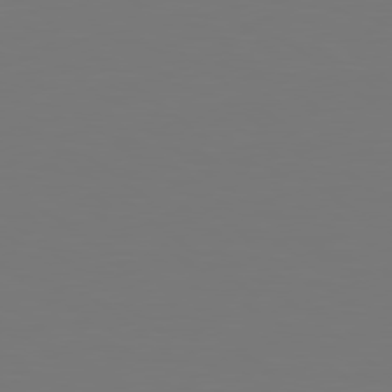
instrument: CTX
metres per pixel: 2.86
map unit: Hpe
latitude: 78.7624
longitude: -138.8569
